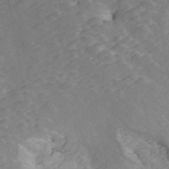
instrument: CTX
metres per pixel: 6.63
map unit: ANa
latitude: 42.8191
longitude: 33.9178
